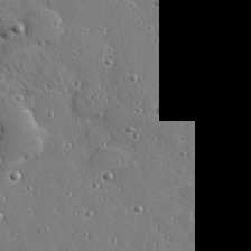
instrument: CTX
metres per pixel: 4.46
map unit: Hve
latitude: 26.7813
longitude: -92.4412
